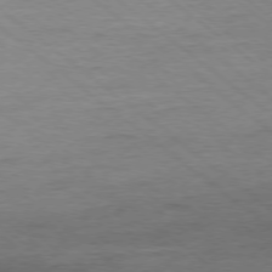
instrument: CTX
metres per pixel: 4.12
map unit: Ap
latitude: -78.0283
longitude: -83.1214
